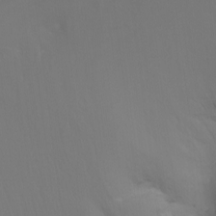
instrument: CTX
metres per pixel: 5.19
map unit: Nhu
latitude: -13.6155
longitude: -70.8947
